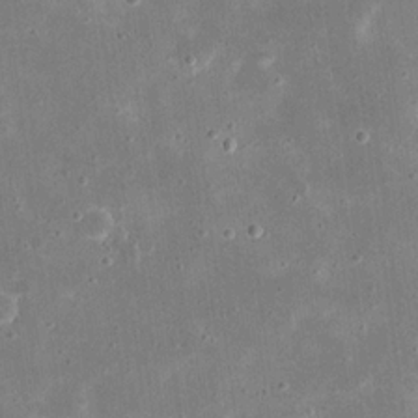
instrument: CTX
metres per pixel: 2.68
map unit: eHh
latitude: 21.5560
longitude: -67.4615
